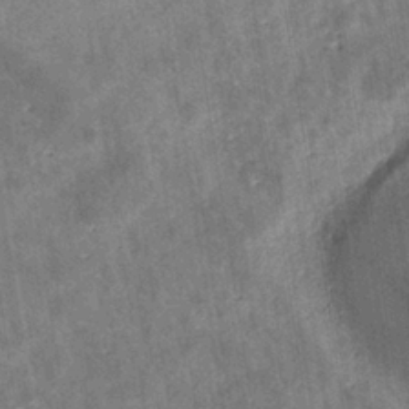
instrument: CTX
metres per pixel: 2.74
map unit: eHb
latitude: -35.2754
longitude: 76.5385
